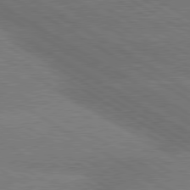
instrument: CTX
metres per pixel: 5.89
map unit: lApd
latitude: 79.8961
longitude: -153.0837
